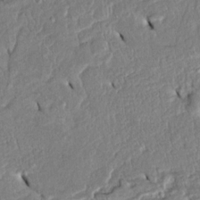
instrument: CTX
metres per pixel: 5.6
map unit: Htu
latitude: -5.4265
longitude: 153.6721
